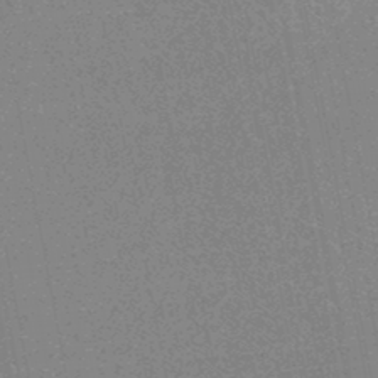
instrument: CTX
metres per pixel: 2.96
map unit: HNhu
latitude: -46.6329
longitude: 99.8611
